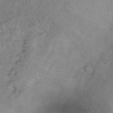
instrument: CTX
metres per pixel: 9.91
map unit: Ht
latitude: 15.3671
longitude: -37.2537
